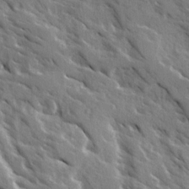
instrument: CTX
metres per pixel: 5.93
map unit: Ave
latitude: 16.1578
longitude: -130.8569
